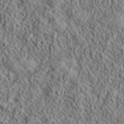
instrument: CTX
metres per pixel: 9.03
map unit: lHvf
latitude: 40.3089
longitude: -88.8947
